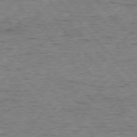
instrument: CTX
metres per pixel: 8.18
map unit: Ap
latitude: -76.2362
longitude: -95.2348
